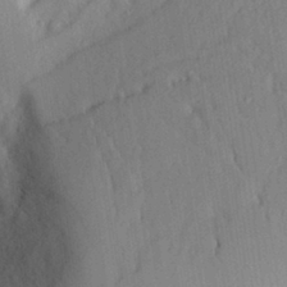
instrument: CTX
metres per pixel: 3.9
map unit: Aa
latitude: 28.4223
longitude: -145.9528
